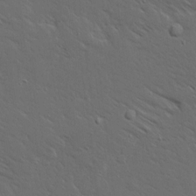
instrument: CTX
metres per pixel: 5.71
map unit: Ave
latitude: 15.2537
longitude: -139.1970
